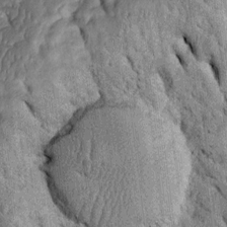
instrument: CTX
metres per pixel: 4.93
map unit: Htu
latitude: -2.2361
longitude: 151.5021
